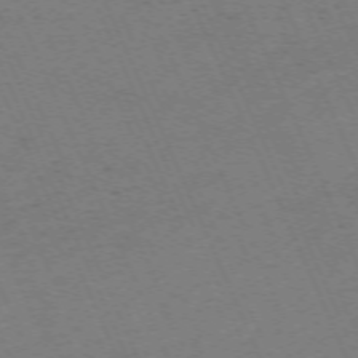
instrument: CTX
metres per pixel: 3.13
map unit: Hpe
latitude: -71.1998
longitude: 12.2362
